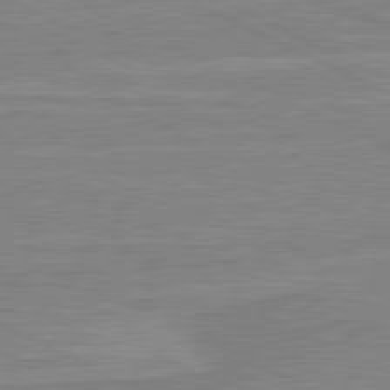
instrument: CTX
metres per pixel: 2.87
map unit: lApd
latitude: 80.9514
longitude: 169.6910
